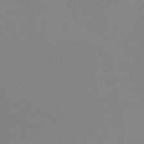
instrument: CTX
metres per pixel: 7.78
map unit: lHb
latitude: -46.9352
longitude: 57.3698
